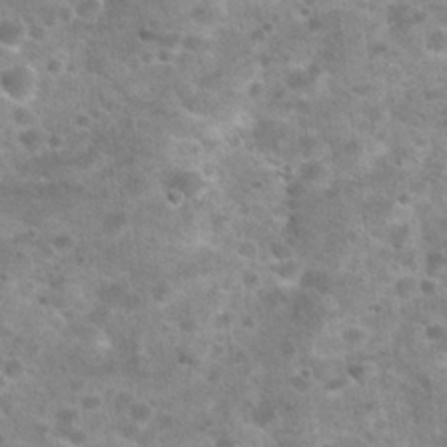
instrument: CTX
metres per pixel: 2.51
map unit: Nhu
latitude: 28.0633
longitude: -49.6883
